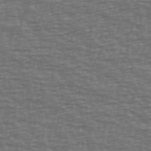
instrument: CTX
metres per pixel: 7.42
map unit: Ave
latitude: 39.1592
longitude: -113.8205
